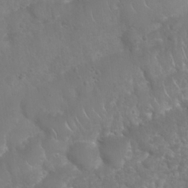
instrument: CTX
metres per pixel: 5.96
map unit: Nhu
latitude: 25.2348
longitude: -61.3859
